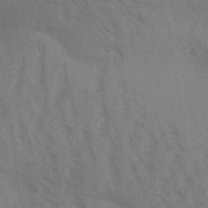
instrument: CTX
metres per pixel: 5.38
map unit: Aa
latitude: 31.1215
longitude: -139.2726
